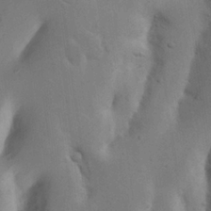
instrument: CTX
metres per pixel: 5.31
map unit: Nhu
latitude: 19.6505
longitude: -74.2145
